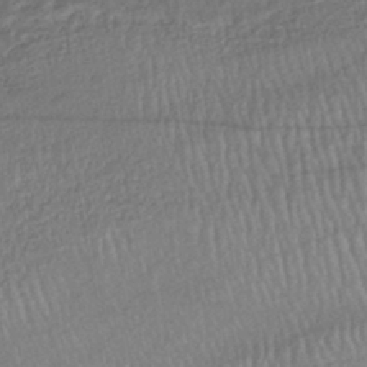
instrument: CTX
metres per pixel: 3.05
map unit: HNhu
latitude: -44.2362
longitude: 104.0283
